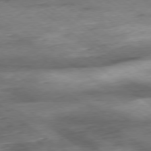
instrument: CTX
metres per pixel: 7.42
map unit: Hpe
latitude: -79.0864
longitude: 11.7289
